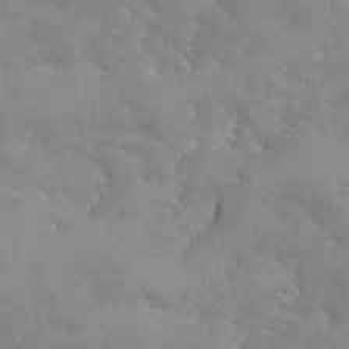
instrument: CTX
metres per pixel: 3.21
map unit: Ave
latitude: -8.6329
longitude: -117.4804
